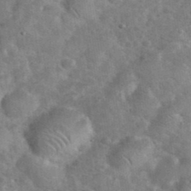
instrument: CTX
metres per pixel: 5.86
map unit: eHh
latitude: 37.5560
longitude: -64.6113
